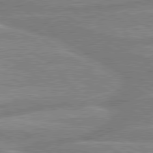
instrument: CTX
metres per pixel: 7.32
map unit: lApd
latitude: 80.2333
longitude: -170.3845
